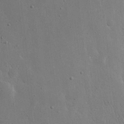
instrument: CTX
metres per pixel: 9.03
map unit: eHh
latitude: 19.6505
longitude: -71.1025
